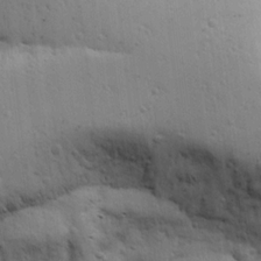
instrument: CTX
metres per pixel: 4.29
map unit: Aa
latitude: 18.2900
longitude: -142.7057
